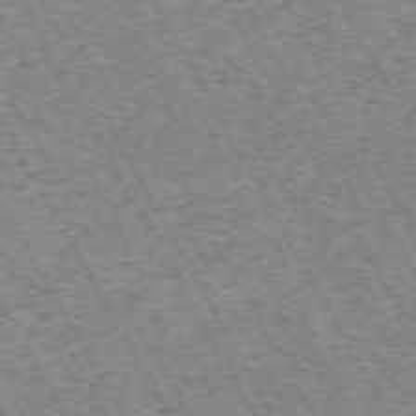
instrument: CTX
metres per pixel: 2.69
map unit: Hpe
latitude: -71.9745
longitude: 7.3509
